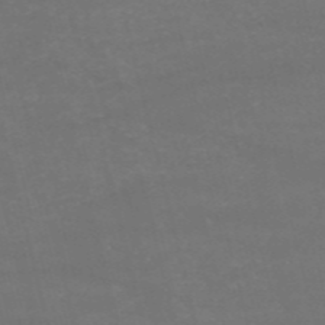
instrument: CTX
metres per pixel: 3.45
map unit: HNb
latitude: -54.1039
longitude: -37.4993
